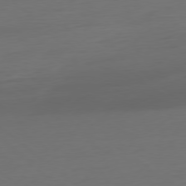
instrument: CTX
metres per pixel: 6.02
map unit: Ap
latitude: -78.8219
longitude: -76.3656
